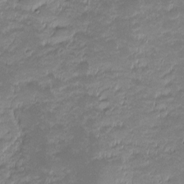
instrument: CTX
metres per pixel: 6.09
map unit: eHh
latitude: -1.8045
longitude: -85.8583
